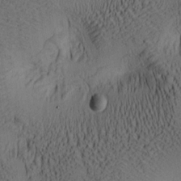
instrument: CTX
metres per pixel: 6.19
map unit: lAa
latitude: 6.7057
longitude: -114.9135
